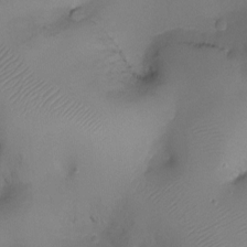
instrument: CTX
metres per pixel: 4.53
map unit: Ht
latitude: -10.4440
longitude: -29.0269
